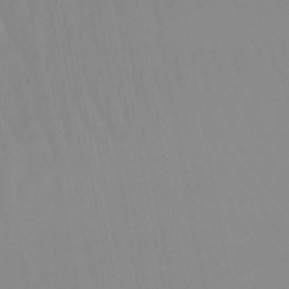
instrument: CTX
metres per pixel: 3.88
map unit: lHb
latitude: -48.8408
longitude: 74.4818
